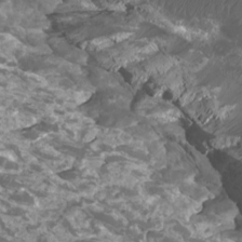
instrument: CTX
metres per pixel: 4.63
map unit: Htu
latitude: 3.5560
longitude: -20.8758
